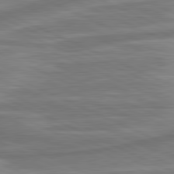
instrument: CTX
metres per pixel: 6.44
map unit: lApd
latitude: 81.4237
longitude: -175.3104
